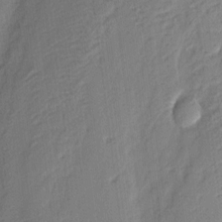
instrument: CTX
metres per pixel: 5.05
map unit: eHh
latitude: 3.6694
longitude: -77.3292
